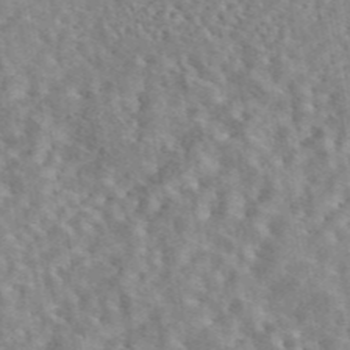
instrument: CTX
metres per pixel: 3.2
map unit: eAb
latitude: 44.7624
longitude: 116.7085
